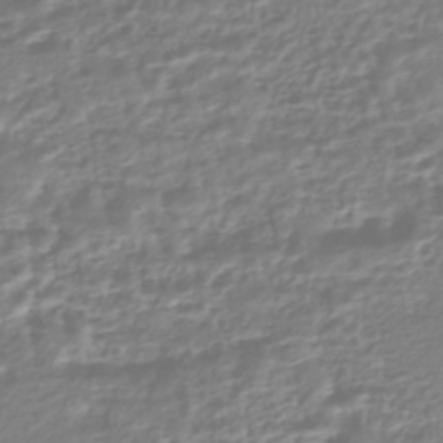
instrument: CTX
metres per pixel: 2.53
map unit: HNhu
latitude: -44.4818
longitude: 99.8800
